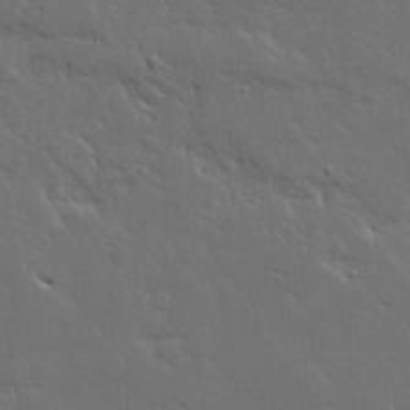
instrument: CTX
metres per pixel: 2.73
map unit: Ave
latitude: 15.0648
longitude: -139.4426
